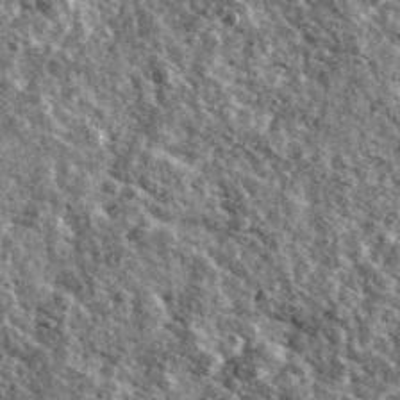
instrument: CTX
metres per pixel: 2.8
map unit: Ave
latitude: 40.5168
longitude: -107.8961
